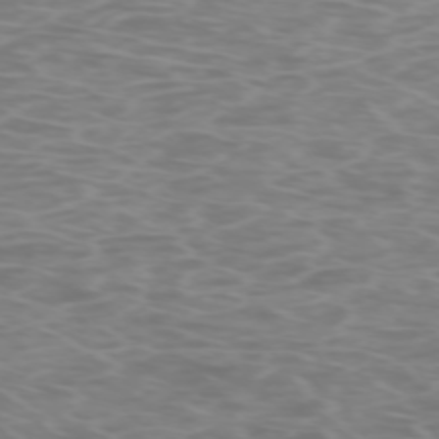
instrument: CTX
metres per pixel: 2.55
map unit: Ap
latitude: -74.1984
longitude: -80.8380
